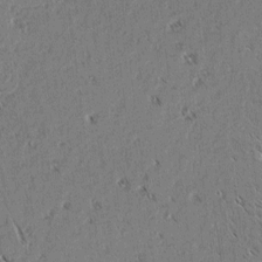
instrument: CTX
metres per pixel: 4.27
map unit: lAvf
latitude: 2.8191
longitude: -105.6694
